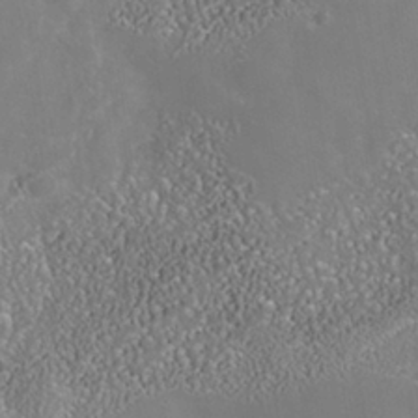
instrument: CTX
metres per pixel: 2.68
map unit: Nhe
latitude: -39.1620
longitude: -117.5182
